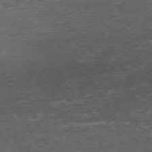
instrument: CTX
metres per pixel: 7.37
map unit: Hpe
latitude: -71.7667
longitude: 13.7289
